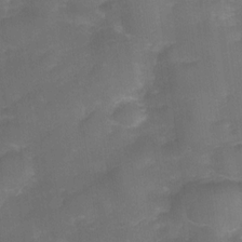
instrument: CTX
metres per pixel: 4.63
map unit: Nve
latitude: -27.3131
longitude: -148.0822
